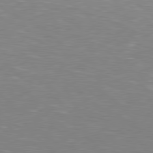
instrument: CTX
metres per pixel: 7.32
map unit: lApd
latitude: 79.0270
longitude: -177.7449
